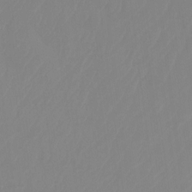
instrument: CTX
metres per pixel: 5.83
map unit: Ht
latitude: -14.3873
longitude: -50.0255
